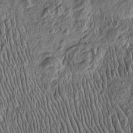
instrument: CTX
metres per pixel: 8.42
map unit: Htu
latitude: -4.1039
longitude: 157.4454
